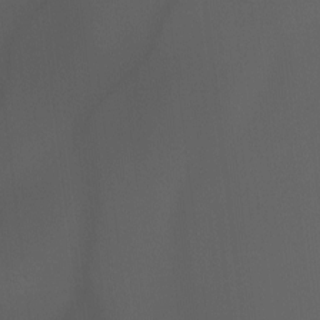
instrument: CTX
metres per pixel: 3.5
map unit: Hto
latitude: -7.5966
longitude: -45.1403
